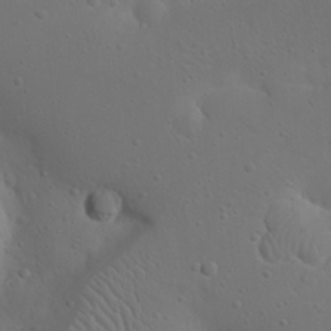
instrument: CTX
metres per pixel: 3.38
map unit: Nhu
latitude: 22.8758
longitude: -72.1200
